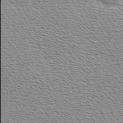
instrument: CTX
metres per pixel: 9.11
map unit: Hve
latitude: 2.7624
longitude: -121.9906
